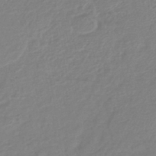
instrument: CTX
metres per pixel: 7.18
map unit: lHb
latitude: -42.6707
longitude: 75.5399
